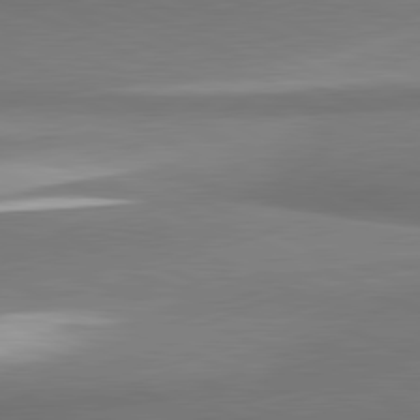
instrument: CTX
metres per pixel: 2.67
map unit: lApd
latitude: 81.7072
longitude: 166.1417
